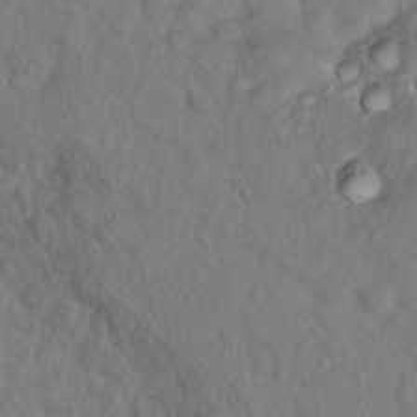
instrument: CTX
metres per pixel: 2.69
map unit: Hto
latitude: 14.3279
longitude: -29.3293
